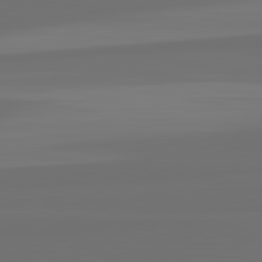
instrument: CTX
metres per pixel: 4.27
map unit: lApd
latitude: 82.6112
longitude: 161.9178
